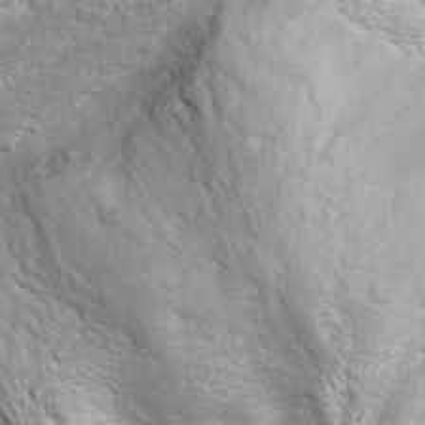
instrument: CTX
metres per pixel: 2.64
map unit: ANa
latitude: 40.4412
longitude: 20.3306
